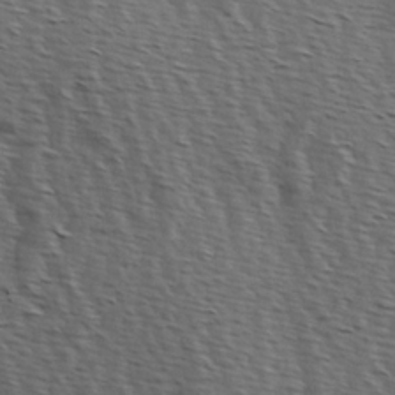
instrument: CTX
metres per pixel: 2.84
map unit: Hve
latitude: 2.5168
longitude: -123.1592
